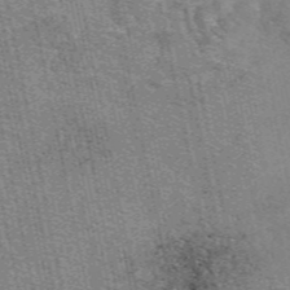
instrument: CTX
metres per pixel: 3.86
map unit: eAb
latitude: 49.5182
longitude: 105.8800
